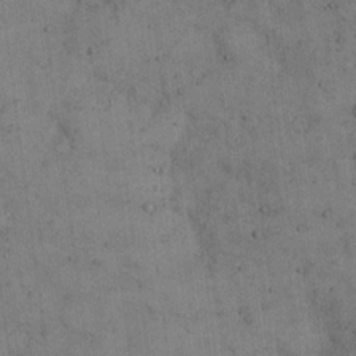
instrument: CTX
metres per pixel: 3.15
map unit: eHh
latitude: 15.7639
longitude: -62.9703
